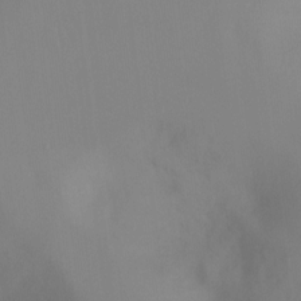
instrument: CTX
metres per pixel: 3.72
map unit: Ht
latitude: -14.8408
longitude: -43.4238
